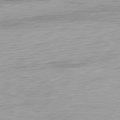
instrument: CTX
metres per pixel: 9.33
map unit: Ap
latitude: -79.9367
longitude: -68.3278
